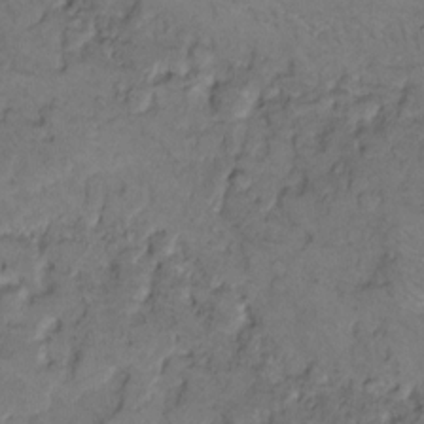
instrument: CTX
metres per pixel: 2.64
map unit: eHh
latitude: 9.4049
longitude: -62.4601
